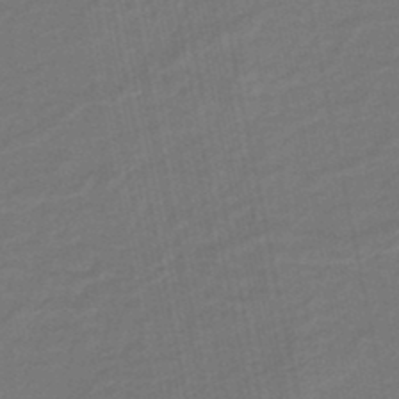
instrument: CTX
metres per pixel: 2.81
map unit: eHb
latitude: -46.2739
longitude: 87.9745
